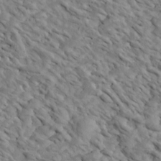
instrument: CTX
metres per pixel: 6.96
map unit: Htu
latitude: 2.5168
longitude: 142.8974
